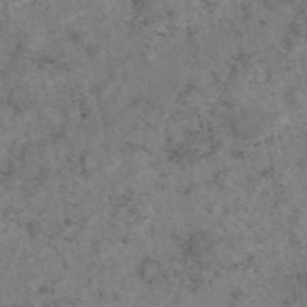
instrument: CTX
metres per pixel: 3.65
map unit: eAb
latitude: 45.1781
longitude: 114.3117
